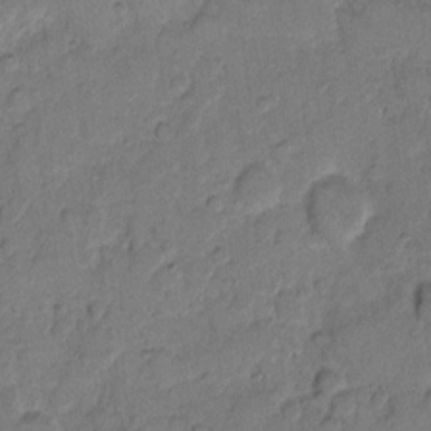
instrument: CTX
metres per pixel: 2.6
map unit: eHh
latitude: 9.8583
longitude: -64.1767
